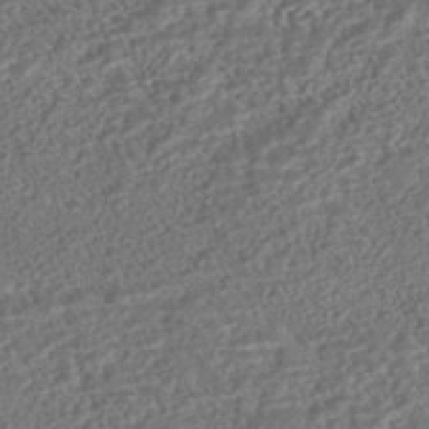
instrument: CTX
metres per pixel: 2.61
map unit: HNhu
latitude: -43.7855
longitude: 100.3873
